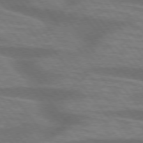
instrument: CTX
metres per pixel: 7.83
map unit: lApd
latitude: 75.1592
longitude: -57.8394
